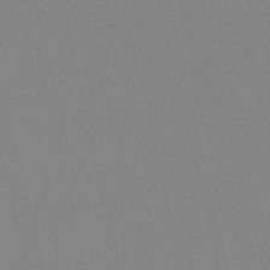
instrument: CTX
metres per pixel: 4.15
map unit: HNb
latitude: -55.5210
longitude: -41.6882
